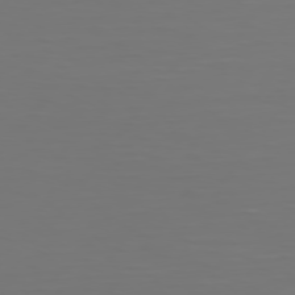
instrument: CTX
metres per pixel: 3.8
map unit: Hpe
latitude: 74.2712
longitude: -129.8583
